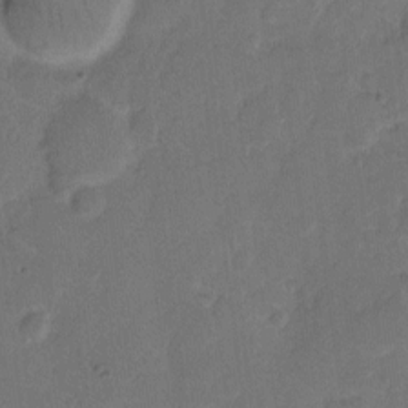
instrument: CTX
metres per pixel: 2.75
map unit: eHh
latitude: 9.3104
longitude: -64.4412
